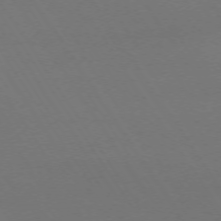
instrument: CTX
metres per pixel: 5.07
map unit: Ap
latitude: -74.0850
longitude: -72.4601
